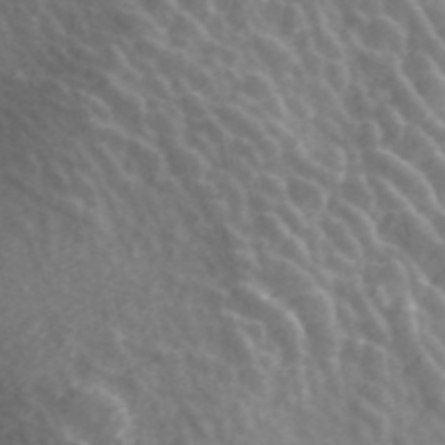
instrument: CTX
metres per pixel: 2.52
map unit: ANa
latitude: 43.8017
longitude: 28.8786
